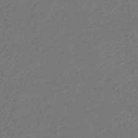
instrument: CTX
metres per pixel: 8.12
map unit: HNhu
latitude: -43.8044
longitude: 89.6155
